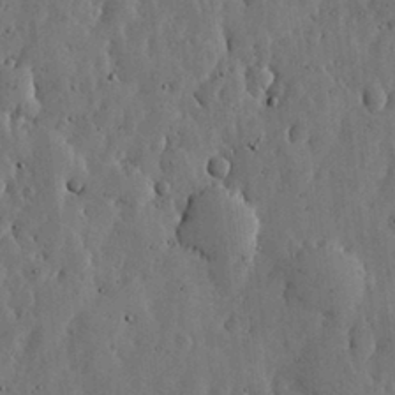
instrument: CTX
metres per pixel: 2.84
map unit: lHvf
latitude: 19.3292
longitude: -114.0633
